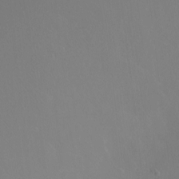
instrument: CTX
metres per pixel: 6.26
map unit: Nhu
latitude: -6.2739
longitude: -47.8206
